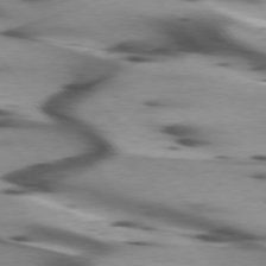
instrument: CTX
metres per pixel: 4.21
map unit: lApd
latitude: 75.4049
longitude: -64.1956
